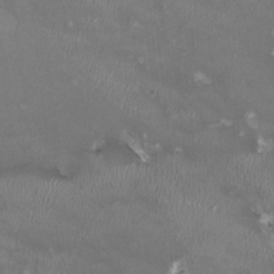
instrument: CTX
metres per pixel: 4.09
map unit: HNhu
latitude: 0.1200
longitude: -3.2915
